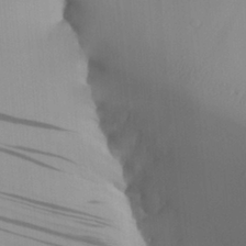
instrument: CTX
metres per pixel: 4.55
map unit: Aa
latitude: 27.6316
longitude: -131.8017
